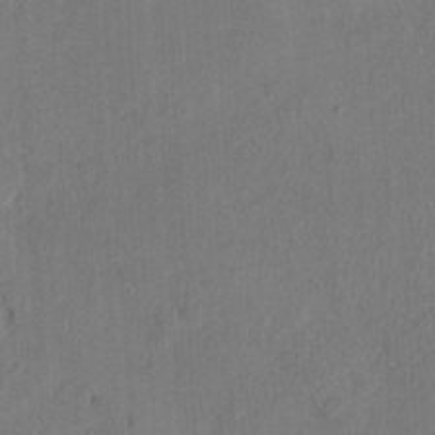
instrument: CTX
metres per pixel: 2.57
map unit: Ht
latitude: 9.3482
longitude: -32.8569
